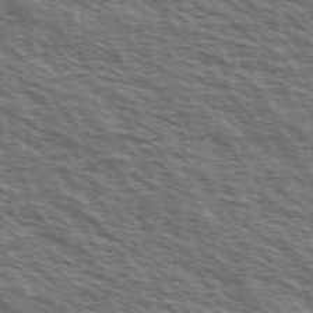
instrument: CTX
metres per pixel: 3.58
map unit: Ave
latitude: 38.4979
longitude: -109.6882
